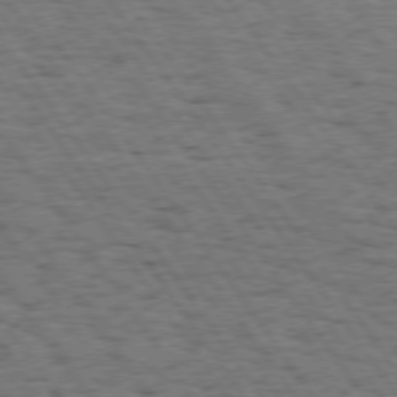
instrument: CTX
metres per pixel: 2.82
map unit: Hpe
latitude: 74.4790
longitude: -134.4979
